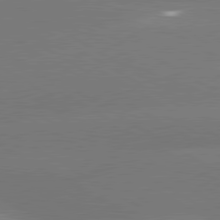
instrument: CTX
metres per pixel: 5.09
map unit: lApd
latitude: 80.4790
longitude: -146.2712
